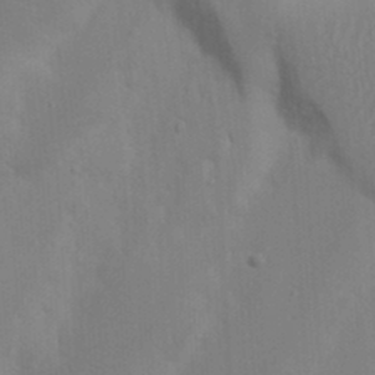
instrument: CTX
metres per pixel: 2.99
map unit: Nhu
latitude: 18.5734
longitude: -73.0648
